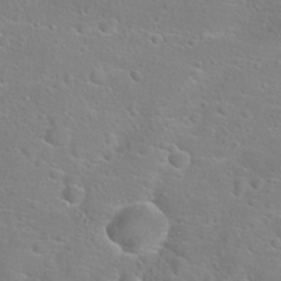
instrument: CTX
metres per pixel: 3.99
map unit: Hto
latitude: 22.4223
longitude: -45.1025
